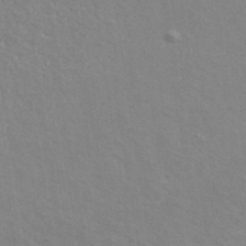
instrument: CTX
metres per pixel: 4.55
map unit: ANa
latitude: 41.3859
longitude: 29.6911
